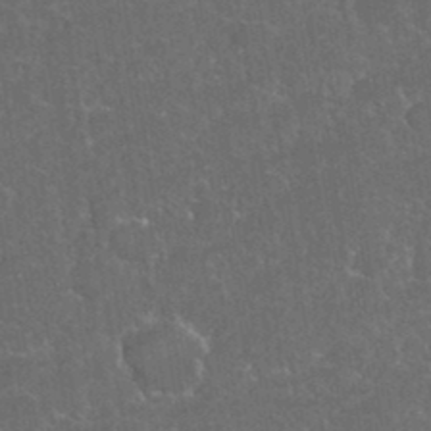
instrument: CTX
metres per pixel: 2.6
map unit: eHh
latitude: 36.7624
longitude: -61.4993
